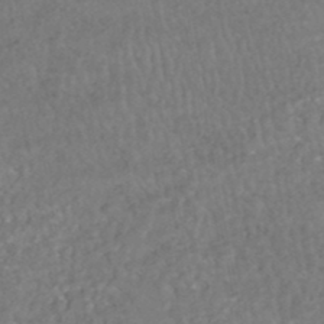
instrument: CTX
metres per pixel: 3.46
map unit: HNhu
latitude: -47.5777
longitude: 97.9745
